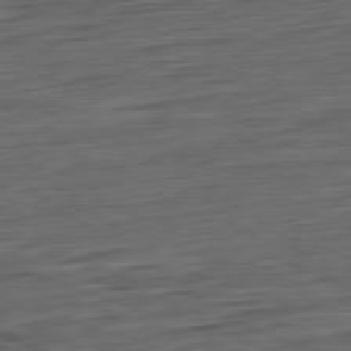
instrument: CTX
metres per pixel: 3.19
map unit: Ap
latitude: -82.1417
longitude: -77.9717
